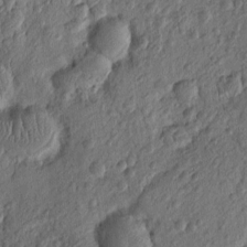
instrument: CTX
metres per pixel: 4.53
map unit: Htu
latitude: -5.1053
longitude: 156.4062
